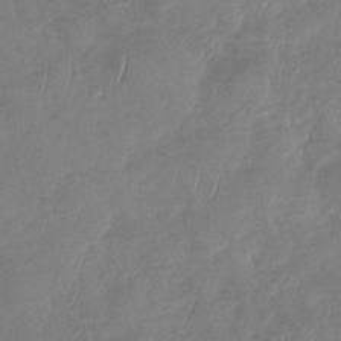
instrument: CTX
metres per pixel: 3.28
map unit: Nhu
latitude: -29.7856
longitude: -59.1025
